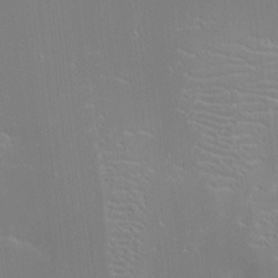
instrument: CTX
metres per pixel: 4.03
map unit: eHh
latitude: -3.1998
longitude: -86.0633
